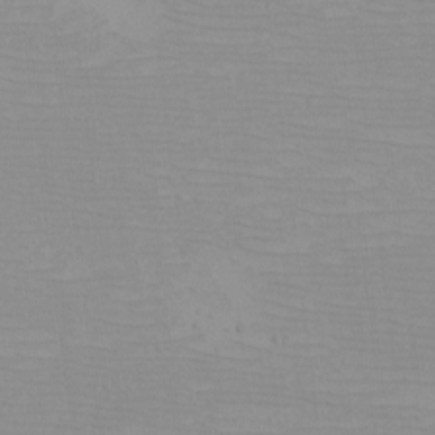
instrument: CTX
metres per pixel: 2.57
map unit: eHh
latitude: -5.0675
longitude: -83.2348
